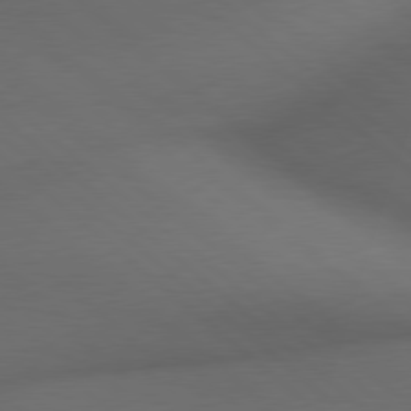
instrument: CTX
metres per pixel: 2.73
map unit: lApd
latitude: 78.5546
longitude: -177.8772
